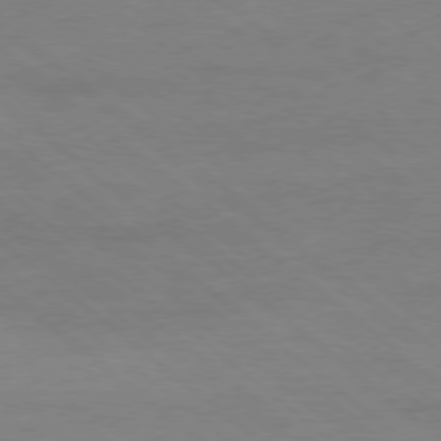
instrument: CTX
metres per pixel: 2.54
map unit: Ap
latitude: -78.6707
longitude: -54.9703
